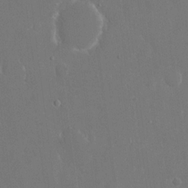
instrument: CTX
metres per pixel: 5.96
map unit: eHh
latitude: 15.2915
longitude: -71.9717
